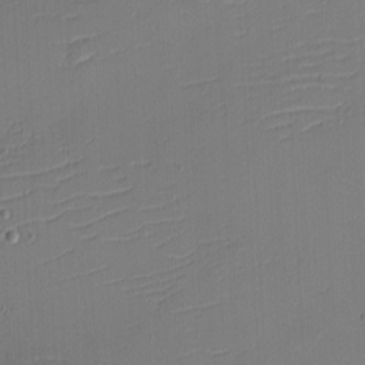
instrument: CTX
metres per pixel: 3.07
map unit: eHh
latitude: -3.4454
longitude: -79.8584
